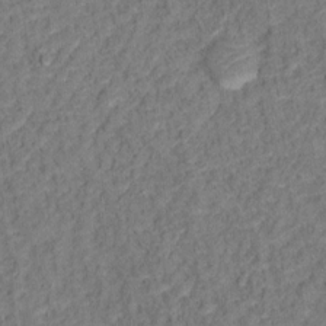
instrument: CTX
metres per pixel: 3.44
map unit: Hto
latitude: 13.5182
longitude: -38.8758
